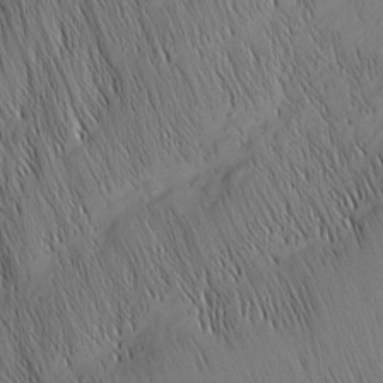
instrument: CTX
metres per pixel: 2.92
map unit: Nhu
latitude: -6.1983
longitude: -150.2522
